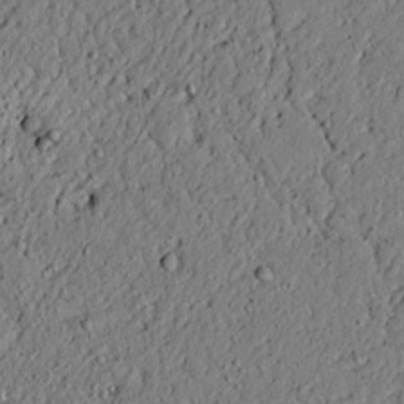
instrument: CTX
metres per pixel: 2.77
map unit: lAvf
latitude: 5.1592
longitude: 167.5210
